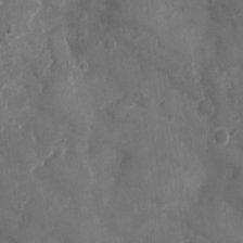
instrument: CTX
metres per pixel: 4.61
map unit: Nhu
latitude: 3.5182
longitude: -15.3671
